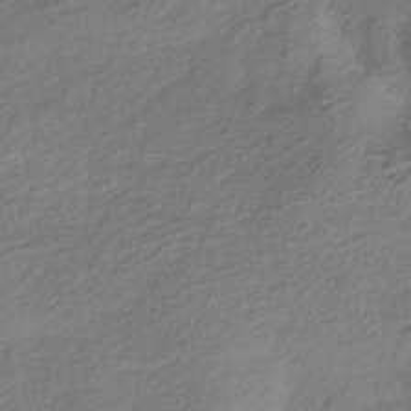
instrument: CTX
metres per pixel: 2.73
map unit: HNhu
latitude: -42.4062
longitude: 99.7289
